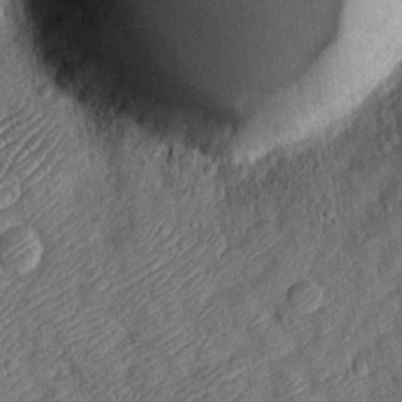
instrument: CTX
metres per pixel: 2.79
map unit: Htu
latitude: -7.1809
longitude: 155.9367
